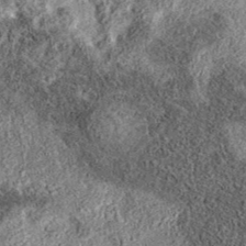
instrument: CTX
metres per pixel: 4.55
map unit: eAb
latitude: 36.4601
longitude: 107.0675
